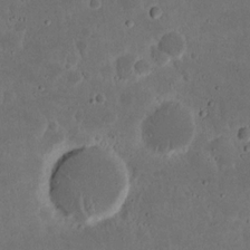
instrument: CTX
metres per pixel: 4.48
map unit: eHh
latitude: 16.7246
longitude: -73.5749
